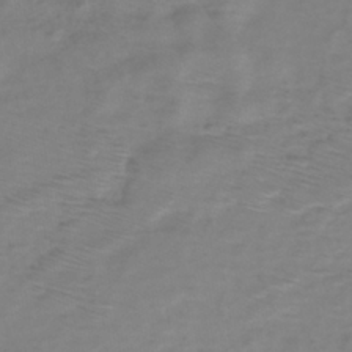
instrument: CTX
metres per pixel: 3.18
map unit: eHh
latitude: -39.5777
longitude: -28.5734
